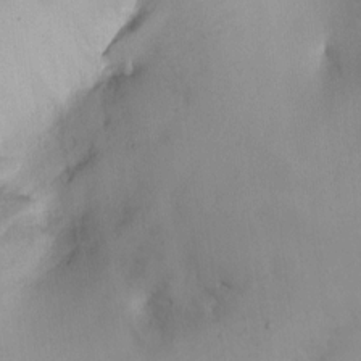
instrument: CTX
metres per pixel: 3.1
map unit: HNhu
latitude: 3.9906
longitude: -5.7072
